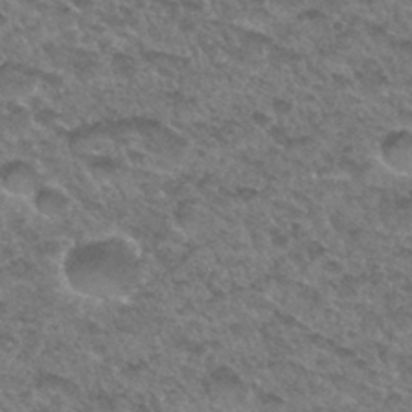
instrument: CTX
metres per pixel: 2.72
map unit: Hto
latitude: 32.9703
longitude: -48.8191
